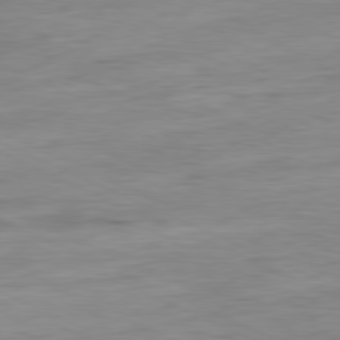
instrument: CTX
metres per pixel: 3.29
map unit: Ap
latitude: -81.0865
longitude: -81.7827
